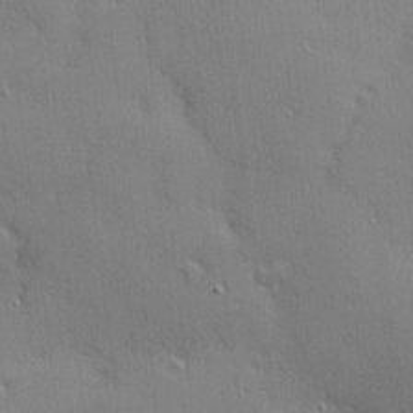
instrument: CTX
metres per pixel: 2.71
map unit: Nhu
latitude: 1.8016
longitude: -75.0270
